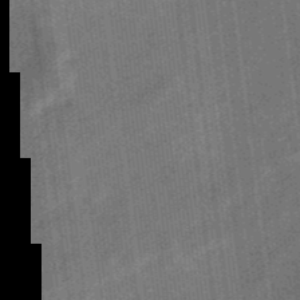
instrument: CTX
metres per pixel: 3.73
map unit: eHb
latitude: -38.1795
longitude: 79.5966
